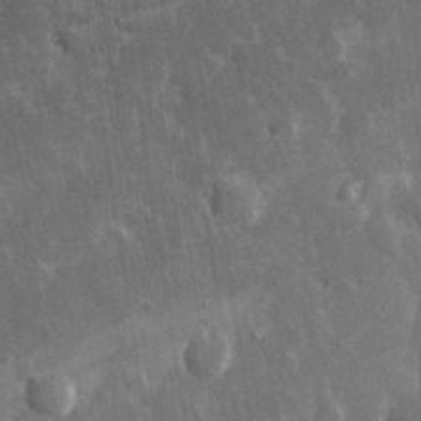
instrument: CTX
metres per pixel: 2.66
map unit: eHh
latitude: 30.9136
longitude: -79.6694
